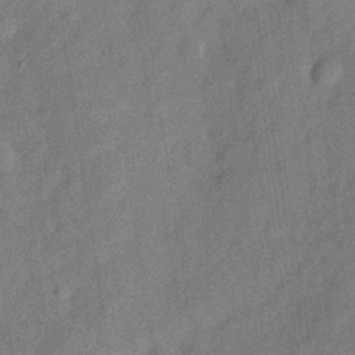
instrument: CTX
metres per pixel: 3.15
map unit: Hve
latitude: -31.1998
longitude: 92.0850
